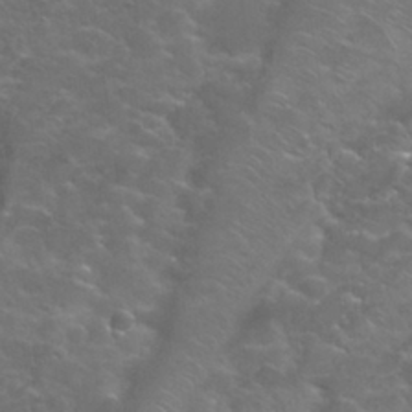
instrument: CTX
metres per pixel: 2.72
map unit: Nhu
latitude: 28.6301
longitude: -60.5357
